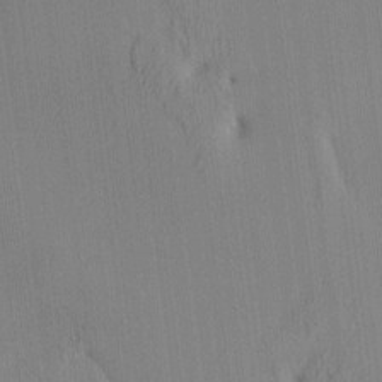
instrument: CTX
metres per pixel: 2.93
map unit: eHh
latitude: -3.9556
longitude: 16.4440
